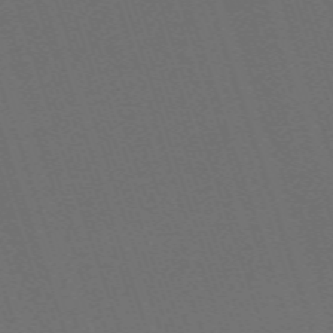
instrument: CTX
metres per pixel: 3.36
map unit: eHh
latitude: -63.9556
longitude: 51.1998
